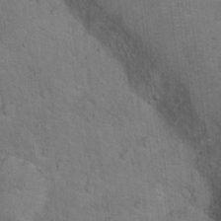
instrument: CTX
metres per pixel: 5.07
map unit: Hto
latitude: 15.9528
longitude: -36.7058
